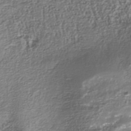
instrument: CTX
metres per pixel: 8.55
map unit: Nhu
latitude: -40.4440
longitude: -85.8583
